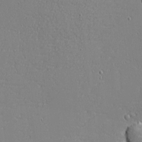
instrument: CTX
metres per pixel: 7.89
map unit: eHh
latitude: -3.8611
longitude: -80.8380
